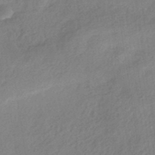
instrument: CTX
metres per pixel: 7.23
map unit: HNhu
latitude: -41.1053
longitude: 93.1809
